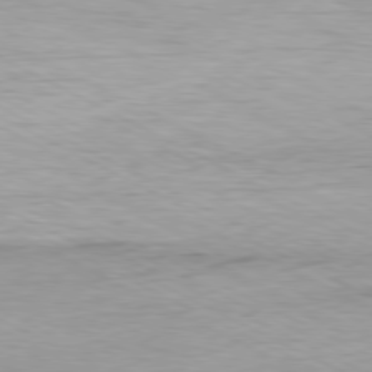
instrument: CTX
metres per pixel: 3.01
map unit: Ap
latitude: -80.3307
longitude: -82.0633
